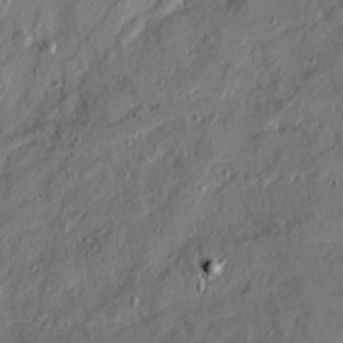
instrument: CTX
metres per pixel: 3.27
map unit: Ave
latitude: 20.7435
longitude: -129.6694
